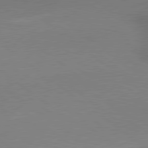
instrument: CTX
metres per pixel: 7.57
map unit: lApd
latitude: 79.4238
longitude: 179.8800
